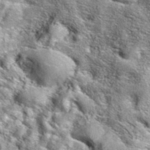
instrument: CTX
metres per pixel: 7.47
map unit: eAb
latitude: 36.1767
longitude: 107.7477
